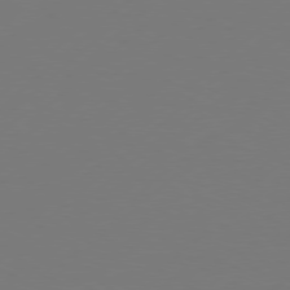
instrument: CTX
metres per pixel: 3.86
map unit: Hpe
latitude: 77.0647
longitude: -131.6316
